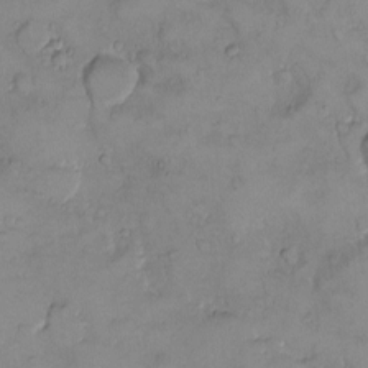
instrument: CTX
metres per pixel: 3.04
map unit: eHh
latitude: -10.1228
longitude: -65.8961
